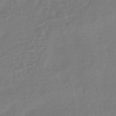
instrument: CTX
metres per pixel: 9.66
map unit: lHb
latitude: -42.6896
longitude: 75.7856
